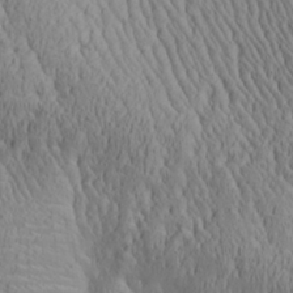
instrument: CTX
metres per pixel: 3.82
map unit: Aa
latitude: 28.2144
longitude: -139.3671
